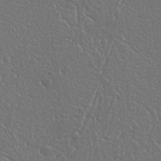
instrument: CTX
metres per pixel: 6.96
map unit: Nhu
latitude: 25.0836
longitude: -59.2537
